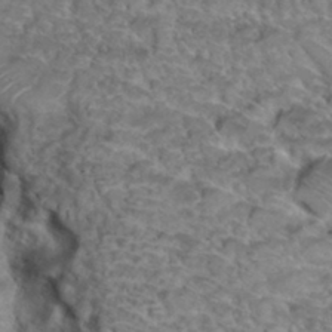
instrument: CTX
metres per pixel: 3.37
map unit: Hto
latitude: 34.8002
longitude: -46.2712
